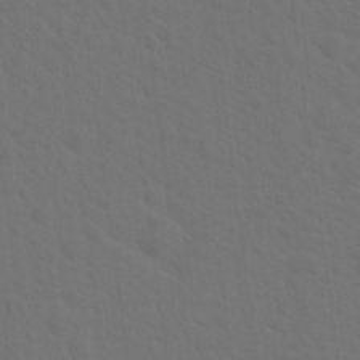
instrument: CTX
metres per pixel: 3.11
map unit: Hto
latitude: 19.5371
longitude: -39.7827
